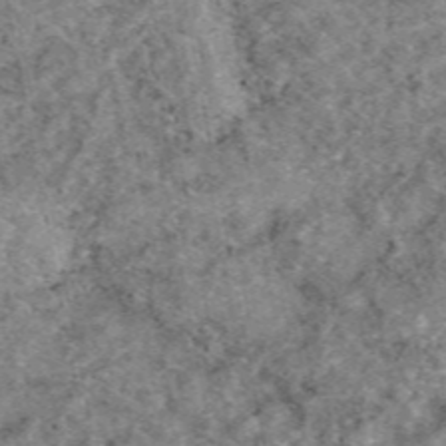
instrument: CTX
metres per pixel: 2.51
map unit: eAb
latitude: 48.6679
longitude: 109.7100
